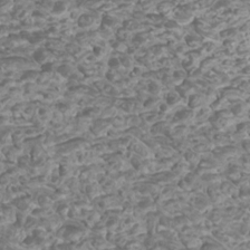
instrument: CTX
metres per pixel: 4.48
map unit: Htu
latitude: 2.7624
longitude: -20.8758
